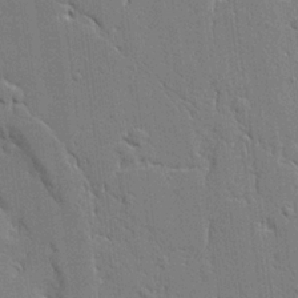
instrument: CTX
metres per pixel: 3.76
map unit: Aa
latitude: 21.0081
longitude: -124.7246
